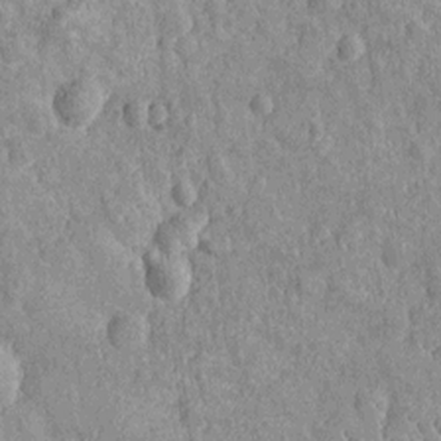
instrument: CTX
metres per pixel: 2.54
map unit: Nhu
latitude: -12.9542
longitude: -23.8394
